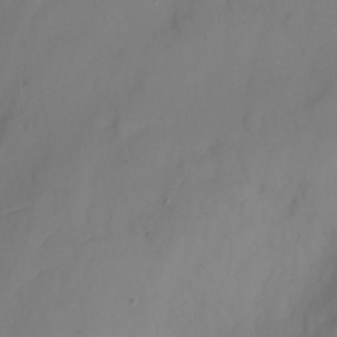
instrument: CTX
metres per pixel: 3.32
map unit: Nhu
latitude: -16.7086
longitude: -50.5734
